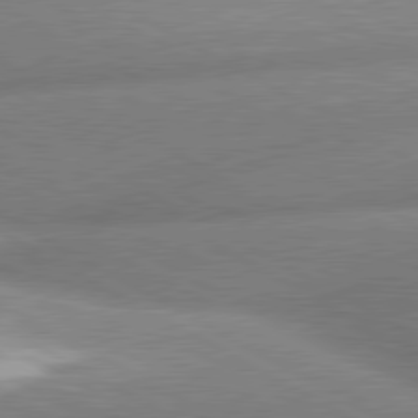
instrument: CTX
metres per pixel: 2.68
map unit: lApd
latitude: 80.3089
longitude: -163.9717
